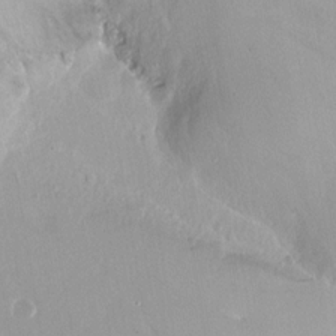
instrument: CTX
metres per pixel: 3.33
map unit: Nhu
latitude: -10.6519
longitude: -36.9892
